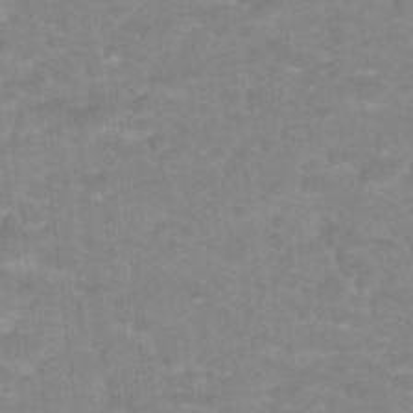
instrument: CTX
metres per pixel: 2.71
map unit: Hto
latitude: 17.8772
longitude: -35.2537
